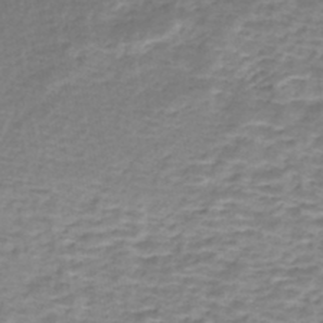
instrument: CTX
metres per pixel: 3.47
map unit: Nhe
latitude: -45.9178
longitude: 153.6344
